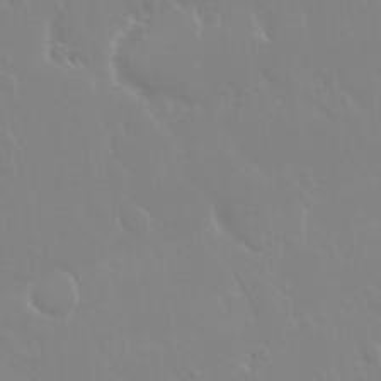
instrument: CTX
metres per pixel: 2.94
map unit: Nhu
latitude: 30.3657
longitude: -56.6301
